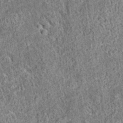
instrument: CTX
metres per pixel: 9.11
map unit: eAb
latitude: 35.4804
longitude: 114.8408
